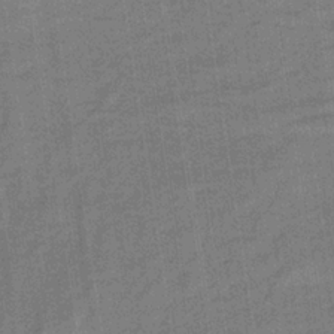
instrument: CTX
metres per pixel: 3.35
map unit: lHb
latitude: -33.5210
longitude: 65.8234
